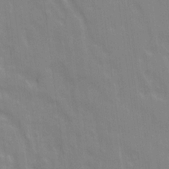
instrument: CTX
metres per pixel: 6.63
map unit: Ave
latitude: 21.4238
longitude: -134.1955
